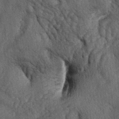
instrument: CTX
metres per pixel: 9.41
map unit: lAa
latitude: -5.2942
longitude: -125.9717
